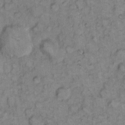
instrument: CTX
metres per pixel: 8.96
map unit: eHh
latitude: 8.1200
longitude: -63.4994
